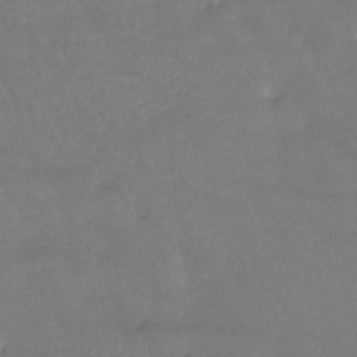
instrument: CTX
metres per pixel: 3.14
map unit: Htu
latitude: -13.8611
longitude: -46.5168
